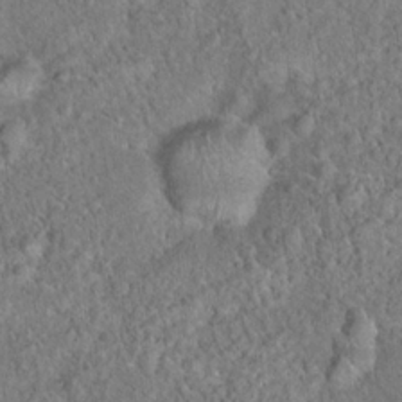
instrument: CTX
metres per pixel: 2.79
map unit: Hto
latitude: 18.6490
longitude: -42.9136
